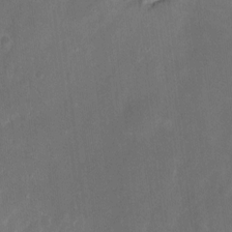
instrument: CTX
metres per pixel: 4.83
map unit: eHh
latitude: 8.8191
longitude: -71.3481
